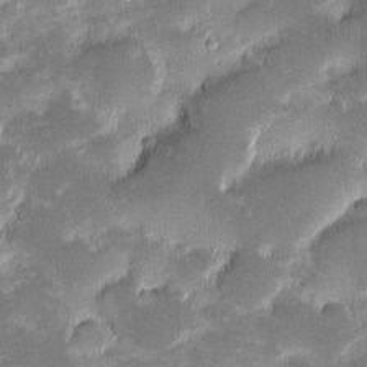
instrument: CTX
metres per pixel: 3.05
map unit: eHh
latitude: -1.9745
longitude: -86.3467
